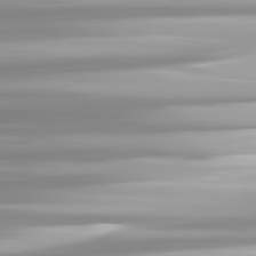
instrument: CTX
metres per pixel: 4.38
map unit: lApd
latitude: 81.6505
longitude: -139.7450
